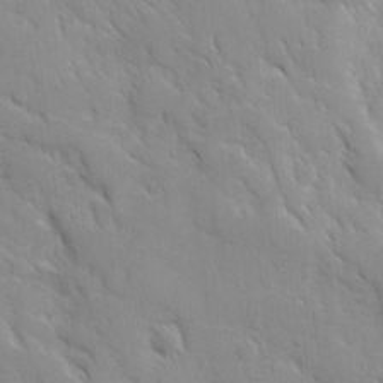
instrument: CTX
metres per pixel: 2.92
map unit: Ave
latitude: 10.2145
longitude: -103.3859
